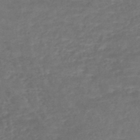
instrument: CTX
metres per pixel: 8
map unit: lHb
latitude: -45.4454
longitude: 73.3698
